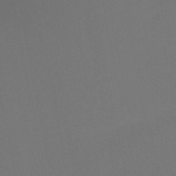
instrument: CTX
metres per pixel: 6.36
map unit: HNb
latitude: -51.4265
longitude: -46.9703
